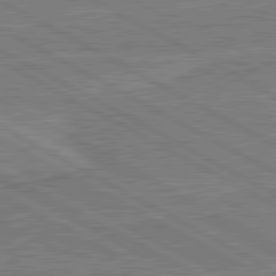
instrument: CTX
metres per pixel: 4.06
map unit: lApd
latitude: 80.9892
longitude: 169.0108
